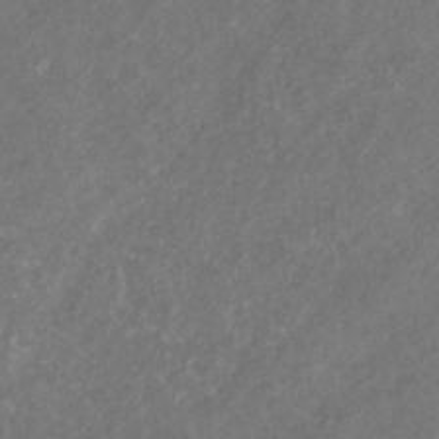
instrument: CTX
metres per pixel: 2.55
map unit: eHb
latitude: -31.1431
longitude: 70.5574
